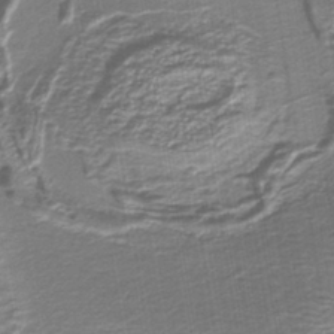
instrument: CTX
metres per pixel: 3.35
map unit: lHb
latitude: -39.6344
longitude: 52.5195
